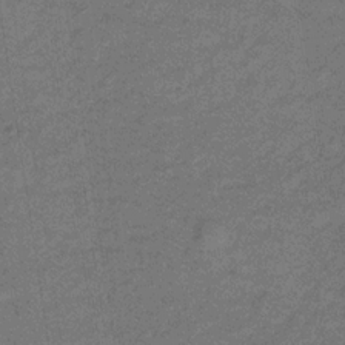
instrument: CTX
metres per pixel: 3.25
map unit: lHb
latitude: -32.8786
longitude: 66.5952
